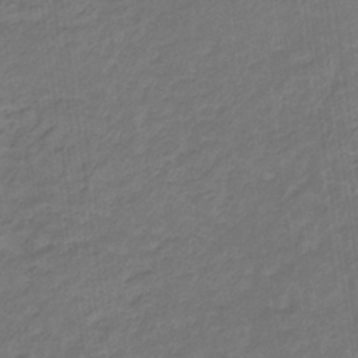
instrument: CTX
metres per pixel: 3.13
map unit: eHb
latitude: -31.3887
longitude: 67.5399
